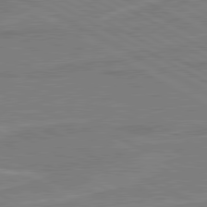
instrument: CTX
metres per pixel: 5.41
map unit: lApd
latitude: 80.8758
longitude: 122.0661
